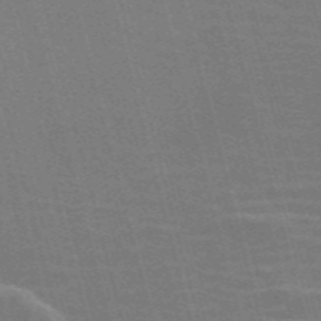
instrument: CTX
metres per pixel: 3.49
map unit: Nve
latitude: -58.3684
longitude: 62.5384
